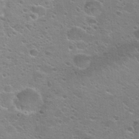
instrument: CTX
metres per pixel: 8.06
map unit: Hto
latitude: 24.0633
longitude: -50.4979
